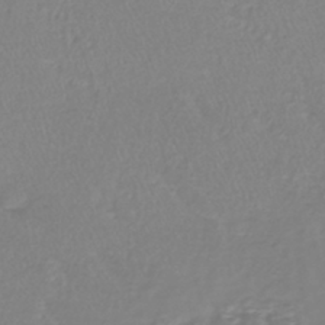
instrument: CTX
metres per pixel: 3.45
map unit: lHb
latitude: -41.4454
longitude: 64.6330
